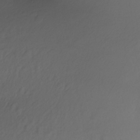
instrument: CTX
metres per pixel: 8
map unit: Nhe
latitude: -28.9542
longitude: -109.8016
